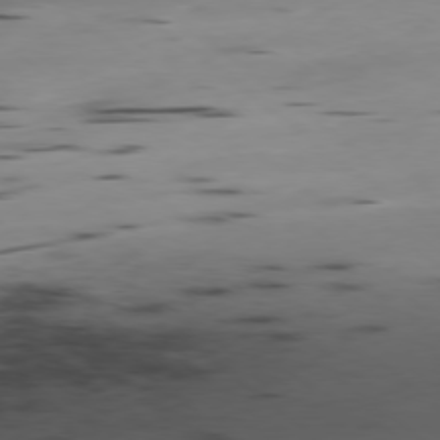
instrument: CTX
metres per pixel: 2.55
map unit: Ap
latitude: -78.8219
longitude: -63.6316
